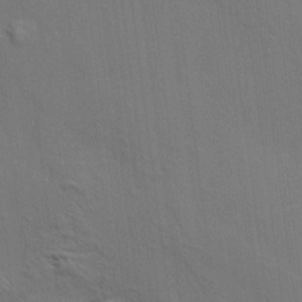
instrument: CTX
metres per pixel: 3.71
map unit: Aa
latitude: 9.3293
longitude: -141.9528
